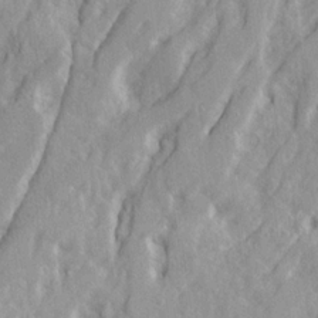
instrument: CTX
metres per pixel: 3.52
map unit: Ave
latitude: 21.4805
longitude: -130.6869
